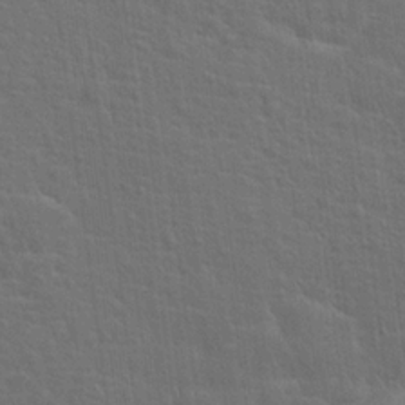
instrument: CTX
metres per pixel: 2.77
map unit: Hto
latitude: 18.0444
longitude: -41.3859
